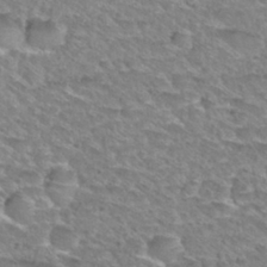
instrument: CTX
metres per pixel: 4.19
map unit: Nhu
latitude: 30.0822
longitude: -49.3104
